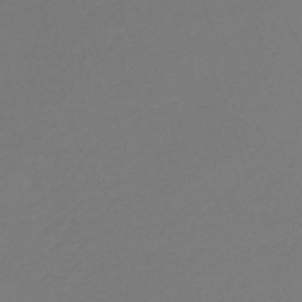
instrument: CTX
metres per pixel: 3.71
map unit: lHb
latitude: -44.5763
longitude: 69.1053
